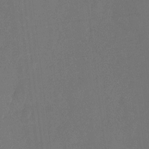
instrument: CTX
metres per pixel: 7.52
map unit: Nhu
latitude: -8.6707
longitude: -52.7813
